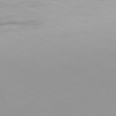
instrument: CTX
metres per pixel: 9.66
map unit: Hpe
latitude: -80.8975
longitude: 16.1606
